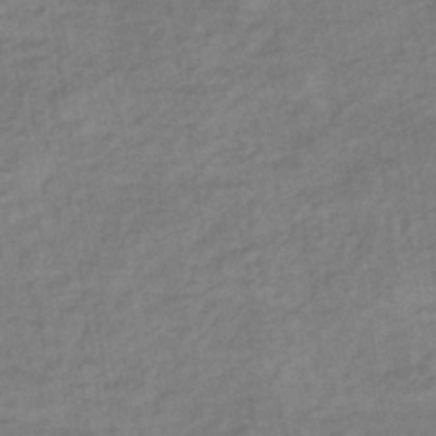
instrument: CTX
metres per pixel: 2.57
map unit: lHb
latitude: -33.8045
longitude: 65.2754
